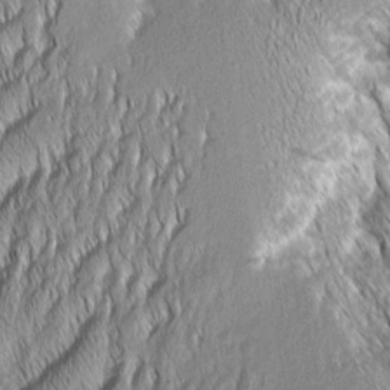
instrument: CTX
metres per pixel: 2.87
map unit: Aa
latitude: 7.5182
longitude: -130.7625
